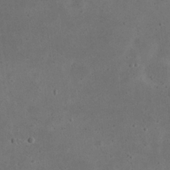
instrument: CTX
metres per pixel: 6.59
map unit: eHh
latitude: 23.4615
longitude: -68.2334
